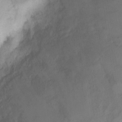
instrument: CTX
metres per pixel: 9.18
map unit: Ht
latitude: -6.2928
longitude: -30.3468
